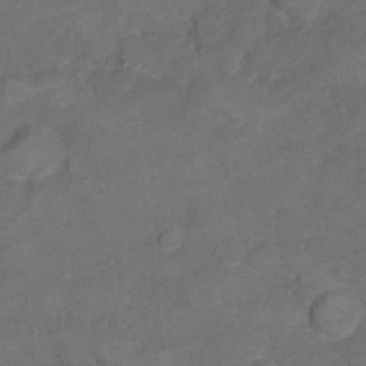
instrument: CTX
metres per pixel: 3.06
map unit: Ht
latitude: 5.5182
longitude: -36.3656
